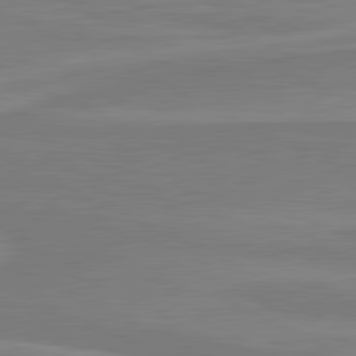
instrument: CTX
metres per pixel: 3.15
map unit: lApd
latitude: 81.3671
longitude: 170.4251
